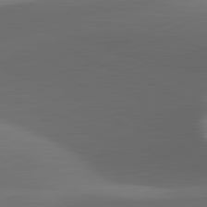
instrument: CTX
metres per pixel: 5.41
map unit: lApd
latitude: 81.9717
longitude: 129.5210
